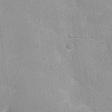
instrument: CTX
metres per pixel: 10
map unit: Nhu
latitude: 1.4237
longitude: -16.2900
